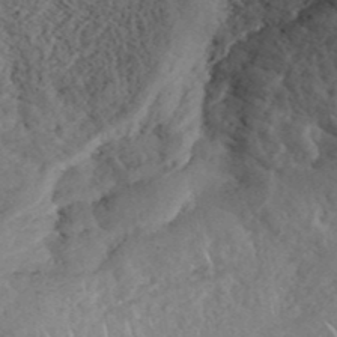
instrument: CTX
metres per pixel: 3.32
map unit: ANa
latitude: 42.0822
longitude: 53.6344
